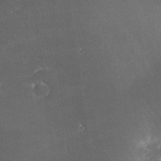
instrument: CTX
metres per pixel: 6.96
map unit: lHvf
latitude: 25.4993
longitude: 140.8219
